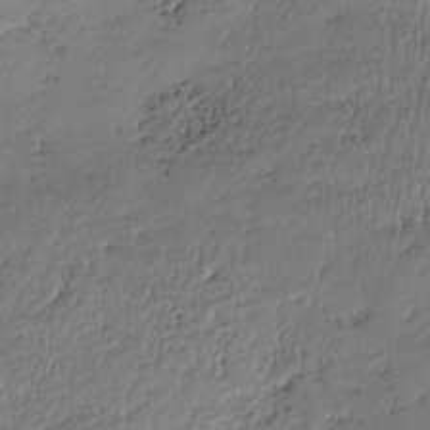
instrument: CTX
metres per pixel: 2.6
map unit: HNhu
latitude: -36.8597
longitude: 33.6155
